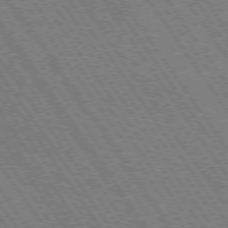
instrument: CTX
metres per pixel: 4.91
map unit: Hpe
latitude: 73.4994
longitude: -141.9717
